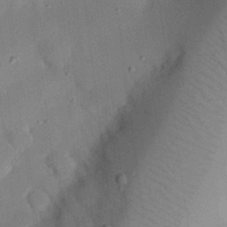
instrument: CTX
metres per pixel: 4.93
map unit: eHh
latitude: 25.1214
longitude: -70.3278
